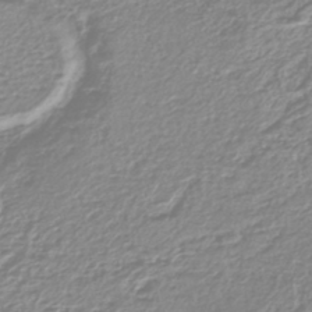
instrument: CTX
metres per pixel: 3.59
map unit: lHb
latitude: -40.4251
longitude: 64.6141
